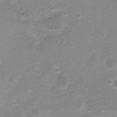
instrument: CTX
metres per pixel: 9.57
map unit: Nhu
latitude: 5.0080
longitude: -17.7450
